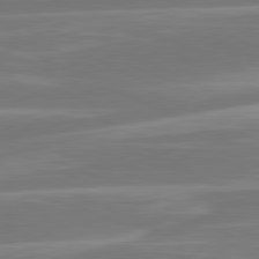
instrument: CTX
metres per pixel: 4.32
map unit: lApd
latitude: 81.3482
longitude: -130.8947
